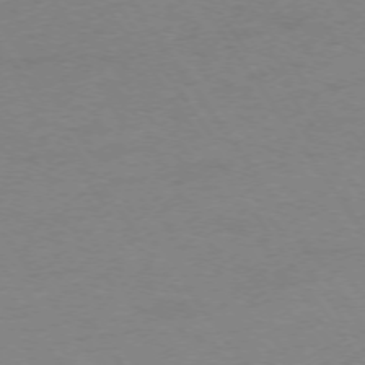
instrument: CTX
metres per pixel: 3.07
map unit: Ap
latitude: -74.1228
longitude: -79.8961
